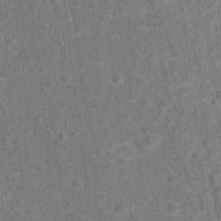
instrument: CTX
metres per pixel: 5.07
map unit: Hto
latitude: 15.7072
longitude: -41.7071
